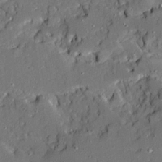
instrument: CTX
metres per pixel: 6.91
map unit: Ave
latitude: 19.2159
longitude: -128.3089
